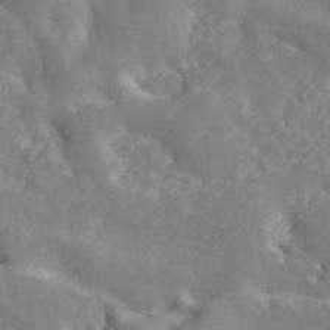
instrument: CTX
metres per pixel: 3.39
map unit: ANa
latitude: 45.2159
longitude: 26.8974
